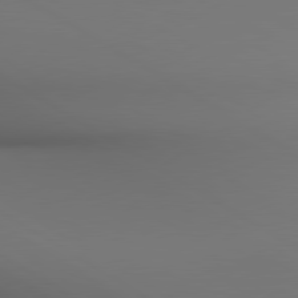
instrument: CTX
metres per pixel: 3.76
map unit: lApd
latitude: 80.3467
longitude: 137.6721
